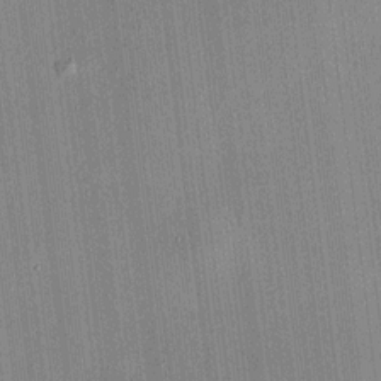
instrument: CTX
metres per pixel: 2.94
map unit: HNhu
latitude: 7.8016
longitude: 13.8234
